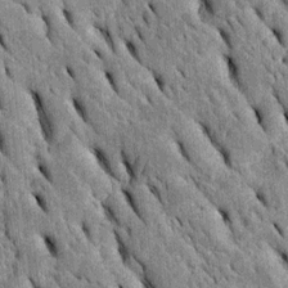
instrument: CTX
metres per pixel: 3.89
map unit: Htu
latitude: -2.4818
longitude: 151.6155
